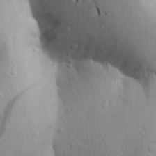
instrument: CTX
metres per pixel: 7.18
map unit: Aa
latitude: 27.4615
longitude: -148.7057
